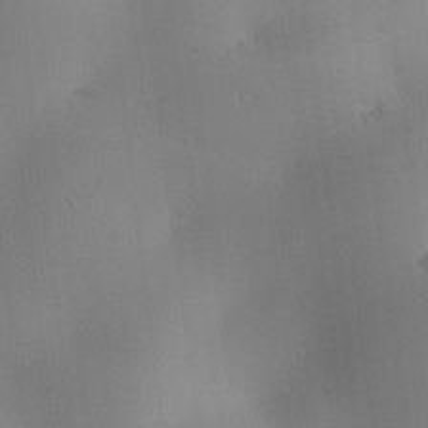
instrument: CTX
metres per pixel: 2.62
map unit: lAa
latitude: -10.2740
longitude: -124.3089
